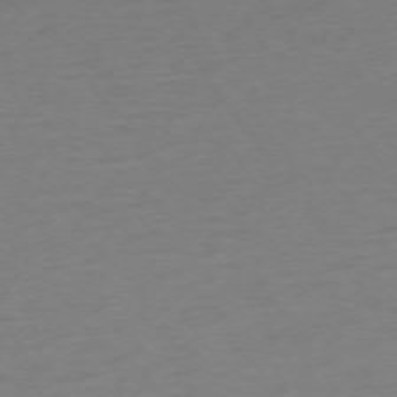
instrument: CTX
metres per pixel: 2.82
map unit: Ap
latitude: -74.4629
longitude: -85.6505
